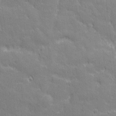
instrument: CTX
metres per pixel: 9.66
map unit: Nhu
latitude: 3.4426
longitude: -75.2537
